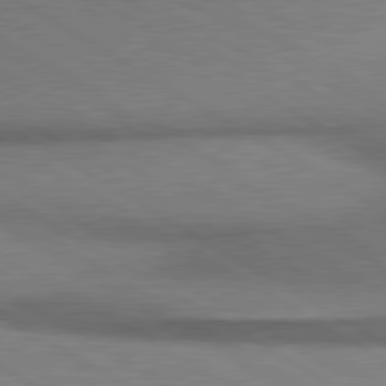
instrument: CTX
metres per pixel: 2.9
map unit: lApd
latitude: 80.3089
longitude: 164.2929
